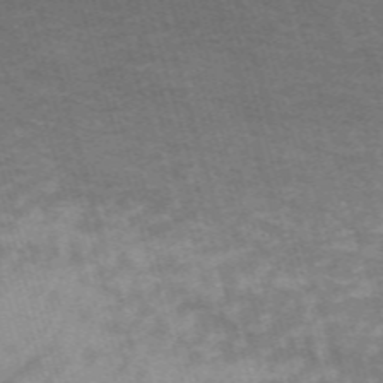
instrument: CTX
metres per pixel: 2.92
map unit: HNb
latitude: -53.9556
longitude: -42.7057
